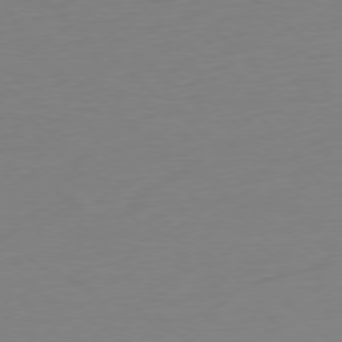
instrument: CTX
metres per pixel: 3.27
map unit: Ap
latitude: -78.1794
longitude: -67.8394
